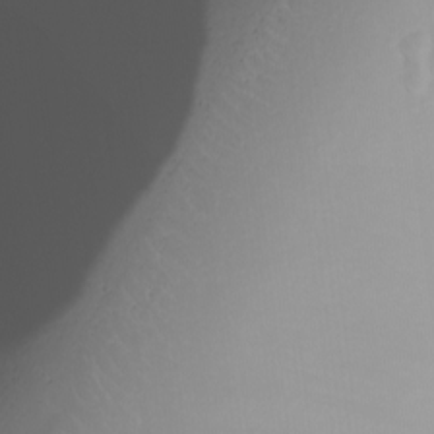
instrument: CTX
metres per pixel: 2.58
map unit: Nhu
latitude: -8.8597
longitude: -85.0081
